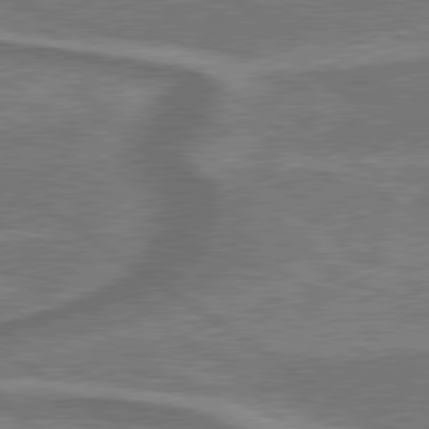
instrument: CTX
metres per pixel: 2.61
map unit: lApd
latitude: 79.8017
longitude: 173.6533
